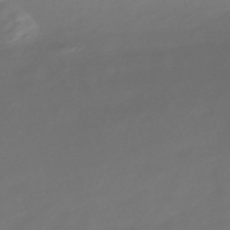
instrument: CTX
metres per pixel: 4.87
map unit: Nve
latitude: -58.7841
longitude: 57.5966
